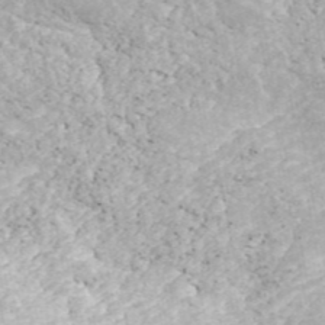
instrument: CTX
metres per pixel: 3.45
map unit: ANa
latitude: 44.5546
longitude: 39.0486
